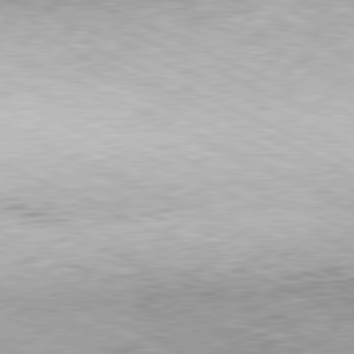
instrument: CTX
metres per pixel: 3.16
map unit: Hpe
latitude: -81.5777
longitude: 10.8786
